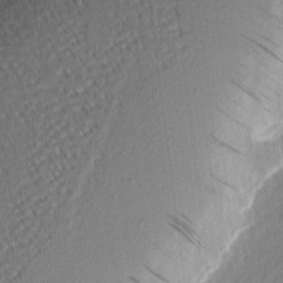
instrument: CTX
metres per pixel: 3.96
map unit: Nhu
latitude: 2.7057
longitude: -76.6679
